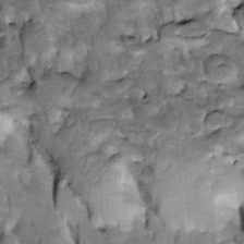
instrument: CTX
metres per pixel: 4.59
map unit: Htu
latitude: -3.5021
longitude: 150.1983
